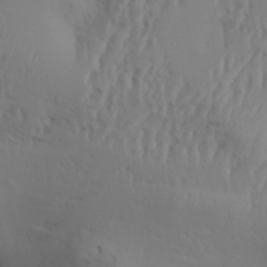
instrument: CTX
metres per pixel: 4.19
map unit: Aa
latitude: 29.6883
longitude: -133.4426
